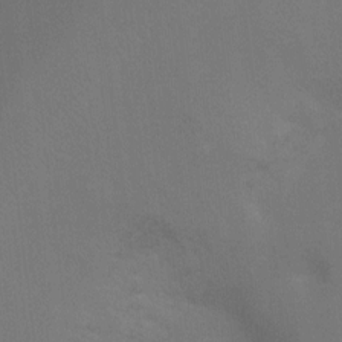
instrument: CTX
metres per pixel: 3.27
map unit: Ht
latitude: -9.1620
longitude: -32.7435
